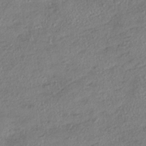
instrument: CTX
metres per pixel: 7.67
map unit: HNhu
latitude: -40.8786
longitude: 107.8989
